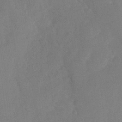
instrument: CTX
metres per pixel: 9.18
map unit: Nhu
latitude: -29.3699
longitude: -60.5545
